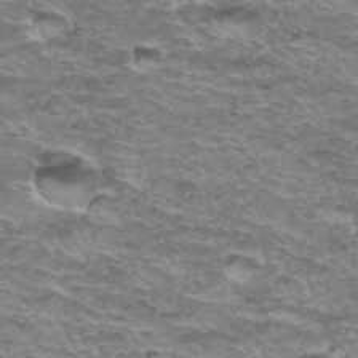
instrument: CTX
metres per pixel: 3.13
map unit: Hto
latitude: 37.4427
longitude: -42.9514
